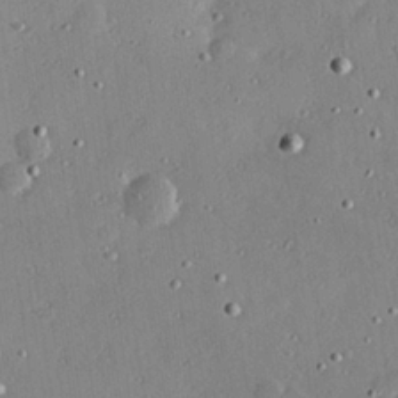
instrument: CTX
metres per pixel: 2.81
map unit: Hve
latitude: 26.6302
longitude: -93.4237
